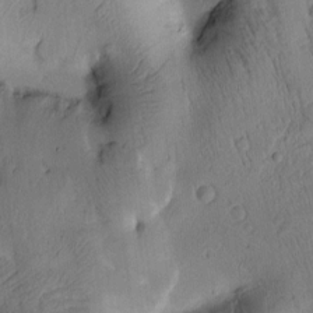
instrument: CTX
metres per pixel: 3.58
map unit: Htu
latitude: 2.3845
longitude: 178.1983
